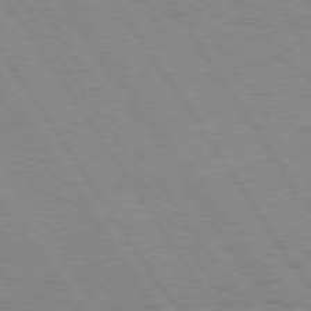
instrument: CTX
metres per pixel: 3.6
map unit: Hpe
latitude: 74.4790
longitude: -135.9339
